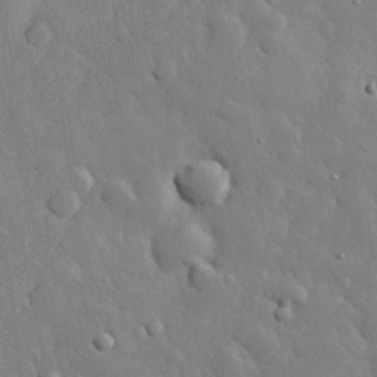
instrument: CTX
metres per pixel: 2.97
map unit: eHh
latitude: 28.4979
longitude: -78.6869
